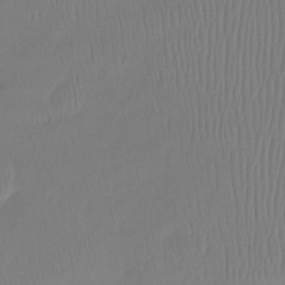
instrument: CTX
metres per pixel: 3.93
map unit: Ht
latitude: -15.1998
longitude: -49.0269
